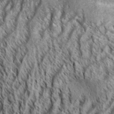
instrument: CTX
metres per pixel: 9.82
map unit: Aa
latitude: 33.7261
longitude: -137.4616
